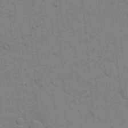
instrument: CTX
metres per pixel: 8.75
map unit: eHh
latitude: 18.7813
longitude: -64.1200
